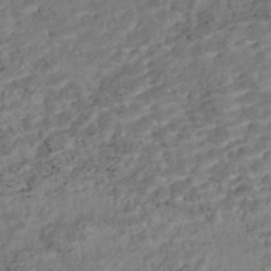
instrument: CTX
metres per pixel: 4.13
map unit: Nhe
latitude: -47.4265
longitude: -173.2159
